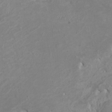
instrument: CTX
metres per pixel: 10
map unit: HNhu
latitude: 3.6127
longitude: -3.6316
